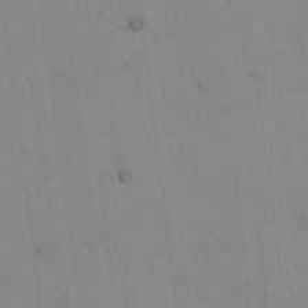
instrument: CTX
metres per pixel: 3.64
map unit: Htu
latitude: -3.8422
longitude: 170.3118
